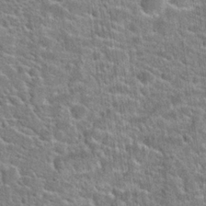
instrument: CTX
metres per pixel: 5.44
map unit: Hto
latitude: 21.4238
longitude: -44.5923
